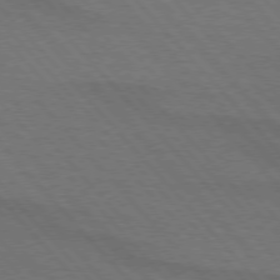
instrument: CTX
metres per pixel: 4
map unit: lApd
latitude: 75.2915
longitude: -81.5182
